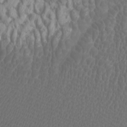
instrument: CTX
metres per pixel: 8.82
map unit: Htu
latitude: -4.9730
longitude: -89.9339
